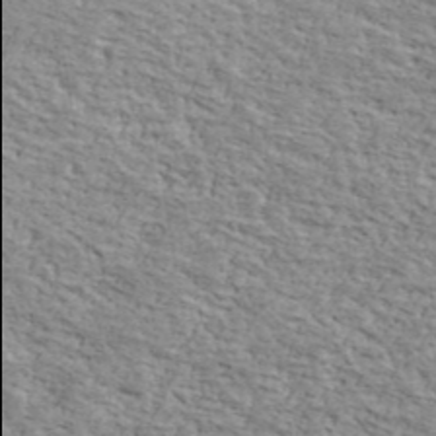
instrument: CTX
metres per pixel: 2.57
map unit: Ave
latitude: 41.2159
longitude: -109.9906
